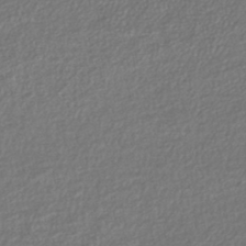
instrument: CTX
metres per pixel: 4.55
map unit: lHb
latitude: -43.9367
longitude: 69.0486
